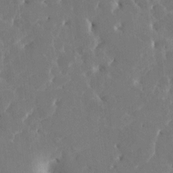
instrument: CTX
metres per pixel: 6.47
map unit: HNhu
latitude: 6.2900
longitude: -5.1970
